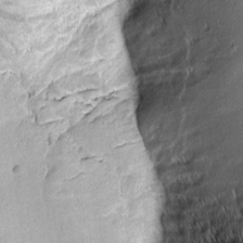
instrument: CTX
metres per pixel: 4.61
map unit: Aa
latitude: 8.1200
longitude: -132.5924
